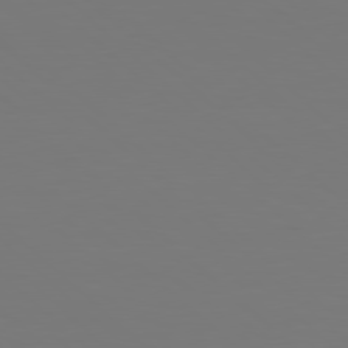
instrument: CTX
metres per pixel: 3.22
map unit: Hpe
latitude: 78.1200
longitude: -171.4804
